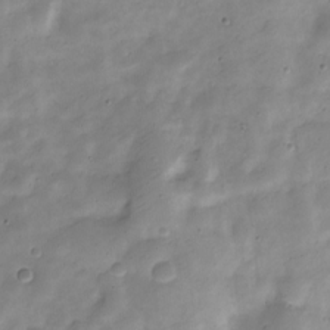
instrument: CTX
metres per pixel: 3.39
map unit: Nve
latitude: -23.7478
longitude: 105.7666
